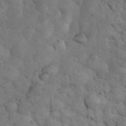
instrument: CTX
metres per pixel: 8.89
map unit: eHh
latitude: 33.6505
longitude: -67.7827
